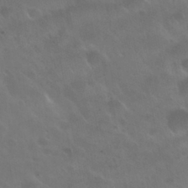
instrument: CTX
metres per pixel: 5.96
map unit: Nhu
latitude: 30.6869
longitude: -55.2159
